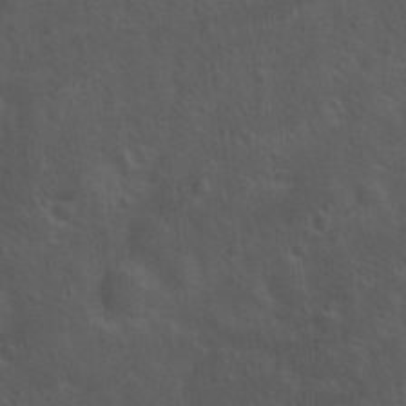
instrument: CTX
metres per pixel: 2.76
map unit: Hto
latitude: 18.9891
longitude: -54.2522
